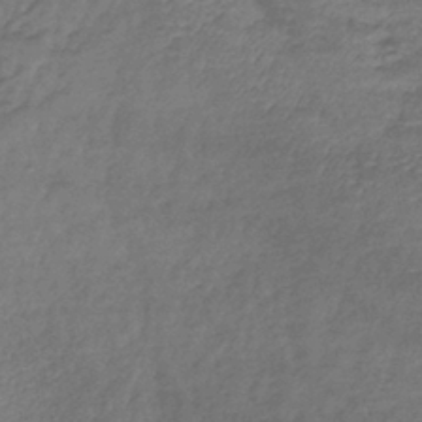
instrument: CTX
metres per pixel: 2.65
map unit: lHb
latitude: -39.9367
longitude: 70.2173
